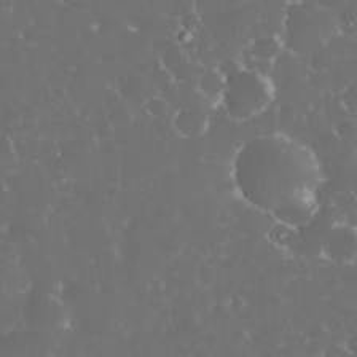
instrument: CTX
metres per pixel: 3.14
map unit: eHh
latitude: 33.6883
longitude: -63.0648
